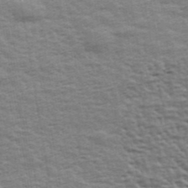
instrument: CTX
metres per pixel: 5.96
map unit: Ave
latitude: 42.6868
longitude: -113.2915
